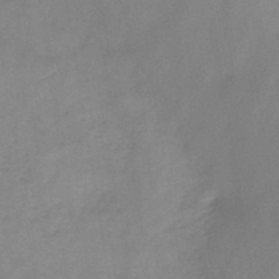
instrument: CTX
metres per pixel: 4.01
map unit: HNb
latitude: -45.2754
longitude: -39.1592
